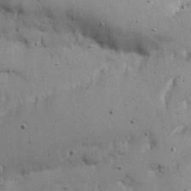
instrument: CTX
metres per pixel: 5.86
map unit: Nhu
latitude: 21.7072
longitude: -71.5560
